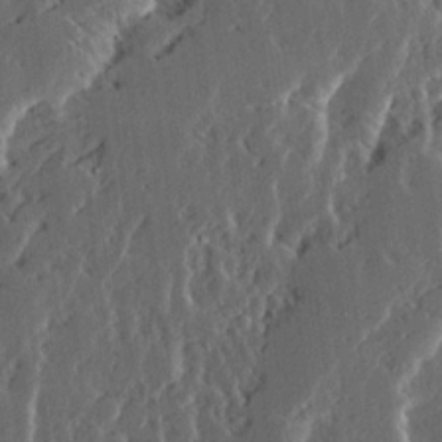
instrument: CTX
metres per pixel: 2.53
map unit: Ave
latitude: 14.6869
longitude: -137.3293
